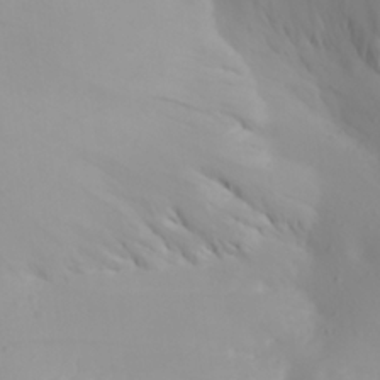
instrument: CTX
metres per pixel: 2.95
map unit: Aa
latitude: 22.6490
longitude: -146.1011
